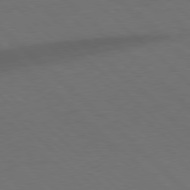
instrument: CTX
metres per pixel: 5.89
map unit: Hpe
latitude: 78.0822
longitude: -149.8394
